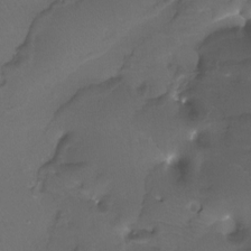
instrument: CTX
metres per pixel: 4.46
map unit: Htu
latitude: -12.5385
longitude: -45.4426
